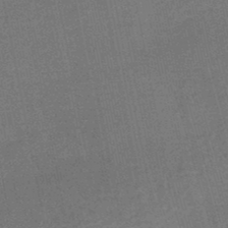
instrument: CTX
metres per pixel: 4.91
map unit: HNhu
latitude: -47.5777
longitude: 99.3698
